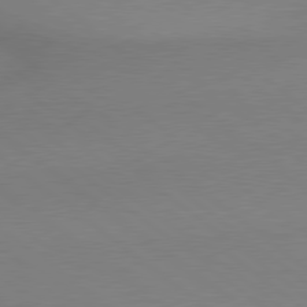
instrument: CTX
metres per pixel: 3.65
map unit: lApd
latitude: 79.0459
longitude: 179.8800
